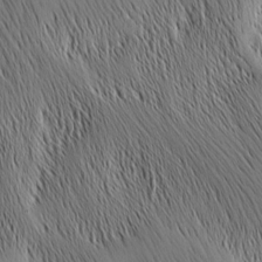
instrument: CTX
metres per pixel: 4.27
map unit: Nhu
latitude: -5.1053
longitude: -150.2900
